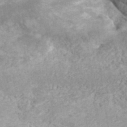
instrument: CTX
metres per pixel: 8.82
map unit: ANa
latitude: 37.3671
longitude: 19.8233
